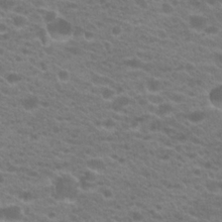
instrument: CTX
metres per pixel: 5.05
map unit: Hto
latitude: 21.8773
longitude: -37.4993
